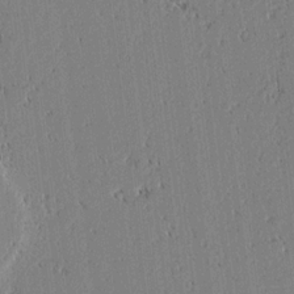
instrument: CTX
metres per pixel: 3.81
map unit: lAvf
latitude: 1.8394
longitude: -106.4790
